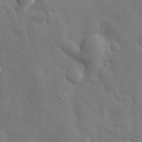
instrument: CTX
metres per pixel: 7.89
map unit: eHh
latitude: 29.6694
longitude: -78.6680
